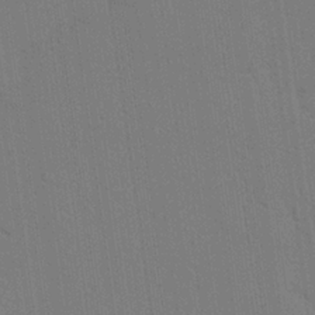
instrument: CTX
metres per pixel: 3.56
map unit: lAvf
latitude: 25.5560
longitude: -111.5371
